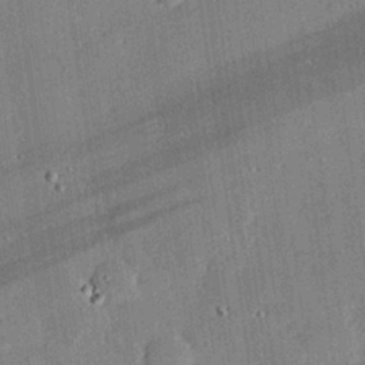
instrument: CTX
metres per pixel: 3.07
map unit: eHh
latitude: 27.8395
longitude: -81.7450
